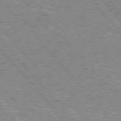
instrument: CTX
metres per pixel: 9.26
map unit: lApd
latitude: 76.1389
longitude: -75.4993
